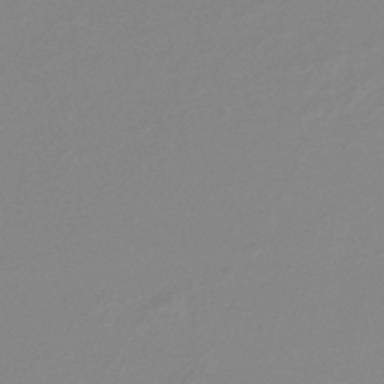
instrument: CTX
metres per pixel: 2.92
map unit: lHb
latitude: -44.0661
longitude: 75.4455
